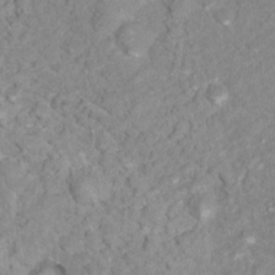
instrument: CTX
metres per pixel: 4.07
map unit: Nhu
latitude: 16.7246
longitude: -31.6883
